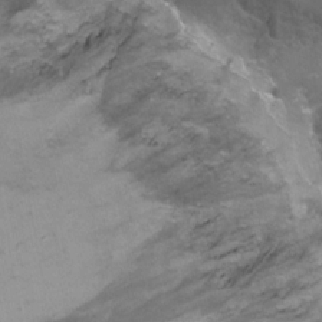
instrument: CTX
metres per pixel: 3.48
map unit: Ht
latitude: 5.0458
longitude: -36.3467
